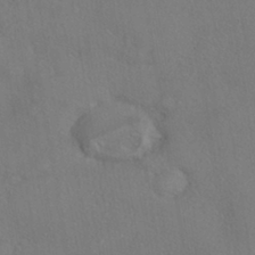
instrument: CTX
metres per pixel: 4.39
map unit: eHh
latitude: -41.6155
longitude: 122.3495
